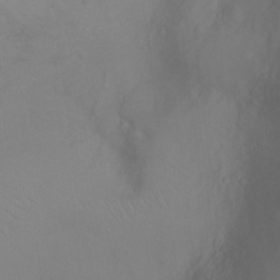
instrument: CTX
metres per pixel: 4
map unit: Ht
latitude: -5.3509
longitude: -28.1200
